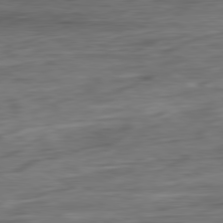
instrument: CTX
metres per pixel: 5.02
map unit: Ap
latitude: -80.9731
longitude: -68.7624
